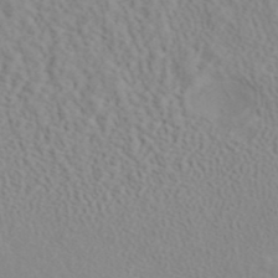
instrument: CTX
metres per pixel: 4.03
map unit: ANa
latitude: 40.2711
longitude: 28.5952
